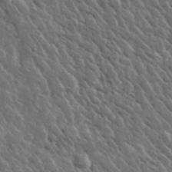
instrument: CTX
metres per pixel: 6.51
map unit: lHvf
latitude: 34.2900
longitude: -86.9136
